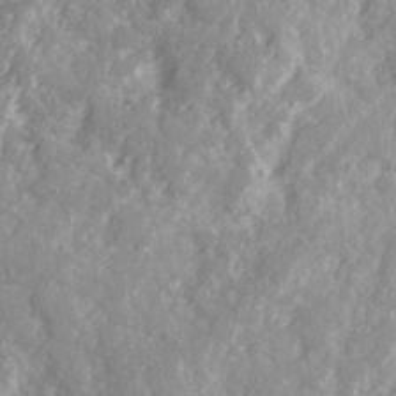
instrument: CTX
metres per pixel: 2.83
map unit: Ave
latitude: 22.0444
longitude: -132.3278
